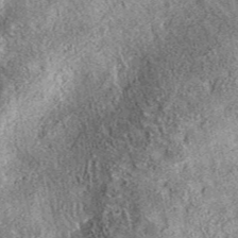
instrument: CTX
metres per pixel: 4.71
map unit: eAb
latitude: 37.3481
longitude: 110.5196
